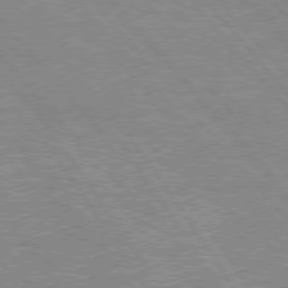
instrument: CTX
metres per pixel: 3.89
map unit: Hpe
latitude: 75.6505
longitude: -155.3671
